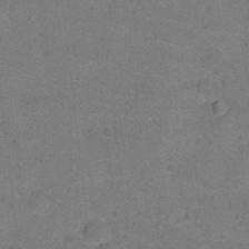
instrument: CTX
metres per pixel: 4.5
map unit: Ht
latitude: 1.4237
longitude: -33.4615
